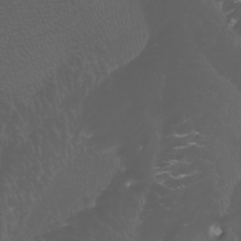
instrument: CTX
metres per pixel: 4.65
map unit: Htu
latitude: -5.2376
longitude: -88.6302
